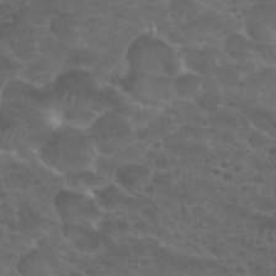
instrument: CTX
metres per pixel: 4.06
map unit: Nhu
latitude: 25.9339
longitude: -51.6127
